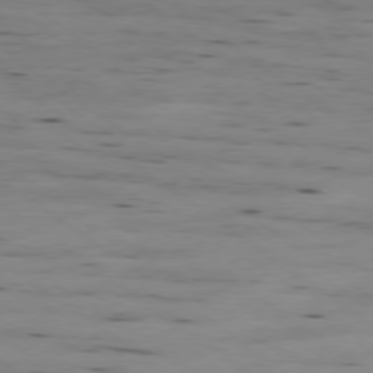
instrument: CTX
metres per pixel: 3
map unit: Ap
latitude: -79.3131
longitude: -101.6694
